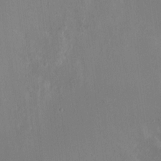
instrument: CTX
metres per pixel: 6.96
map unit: HNhu
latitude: 7.9150
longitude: -5.2726
